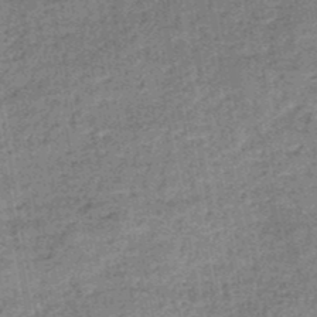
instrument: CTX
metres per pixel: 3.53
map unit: HNb
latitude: -50.4629
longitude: -49.8772
